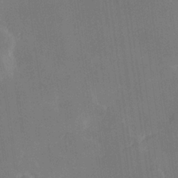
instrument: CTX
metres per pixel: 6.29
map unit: Hve
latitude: 28.0633
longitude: 144.3306
